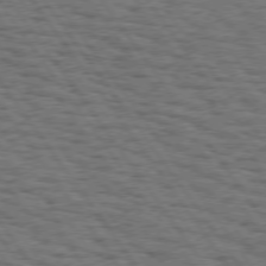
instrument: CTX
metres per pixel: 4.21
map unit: Hpe
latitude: 74.6113
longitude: -134.6301
